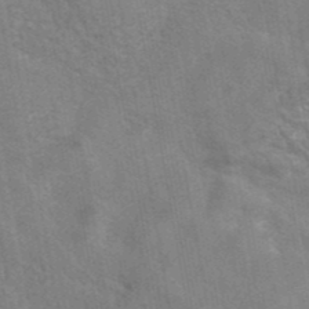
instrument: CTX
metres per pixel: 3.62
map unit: eAb
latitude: 41.9339
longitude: 106.8786
